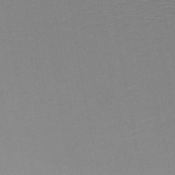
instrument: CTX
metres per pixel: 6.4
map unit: HNb
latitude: -48.6141
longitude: -44.7624
